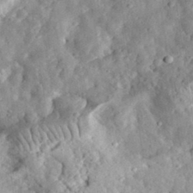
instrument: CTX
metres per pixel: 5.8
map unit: eHh
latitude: 34.0255
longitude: -79.1026
